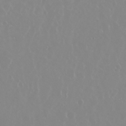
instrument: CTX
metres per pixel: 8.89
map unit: Nhu
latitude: 29.2915
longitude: -61.9150
